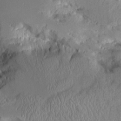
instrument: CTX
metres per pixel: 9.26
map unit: Aa
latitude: 10.5546
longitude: -126.2712
